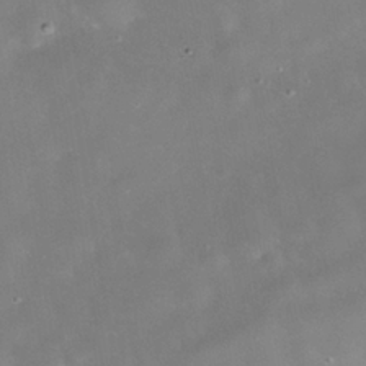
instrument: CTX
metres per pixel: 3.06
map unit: Nhe
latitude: -38.6519
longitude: -118.2900
